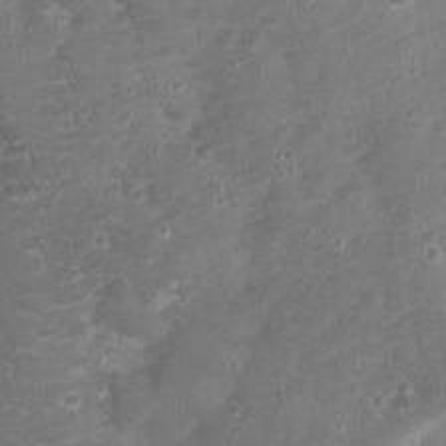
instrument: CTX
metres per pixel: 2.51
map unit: Nhu
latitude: 5.0458
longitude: -17.4615
